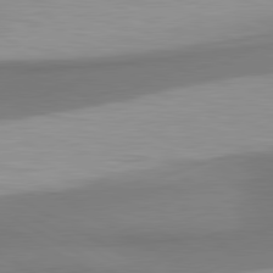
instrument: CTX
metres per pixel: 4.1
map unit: lApd
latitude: 80.8947
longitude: 175.0108
